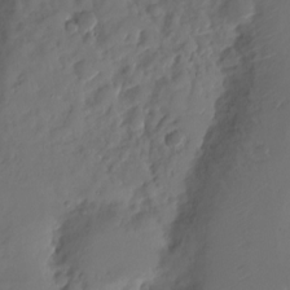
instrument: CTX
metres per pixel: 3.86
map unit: Nhu
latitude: -22.8786
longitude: -73.2159
